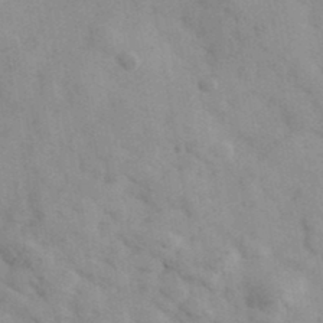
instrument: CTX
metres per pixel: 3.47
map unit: Ave
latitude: 39.5371
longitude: -107.6127
